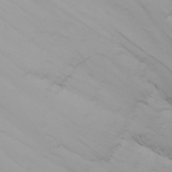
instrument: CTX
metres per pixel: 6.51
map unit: Nhu
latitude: -5.0675
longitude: -84.4790
